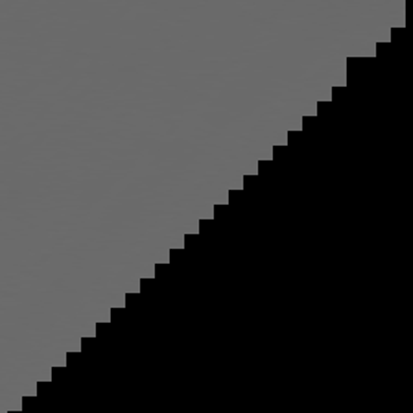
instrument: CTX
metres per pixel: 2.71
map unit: Hpe
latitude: 76.6301
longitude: -138.8191
